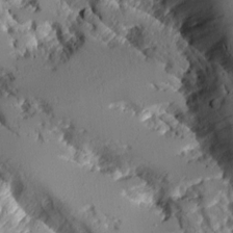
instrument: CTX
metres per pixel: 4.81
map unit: Aa
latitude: 10.3467
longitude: -126.4034
